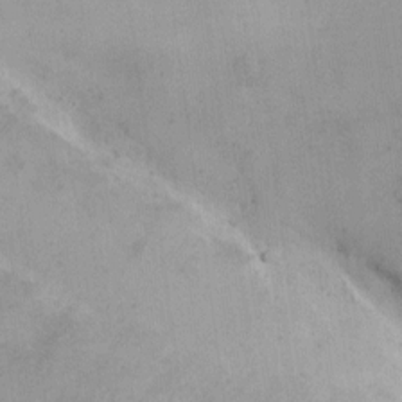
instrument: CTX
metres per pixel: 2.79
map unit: eHh
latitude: 8.4034
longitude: -62.8002
